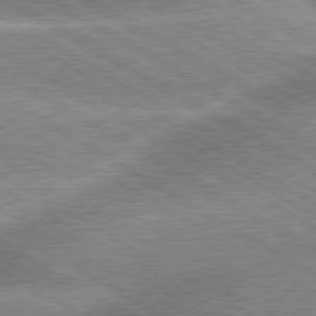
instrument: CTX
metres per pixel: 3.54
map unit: lApd
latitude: 79.9906
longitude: -136.2523
